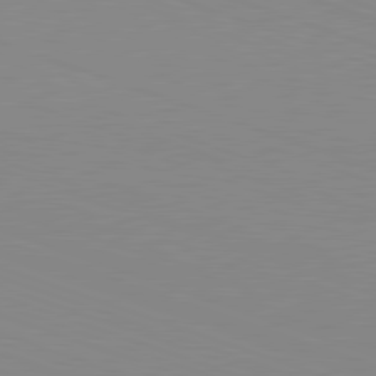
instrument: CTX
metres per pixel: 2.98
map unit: Hpe
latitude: -82.6707
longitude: 7.4076
